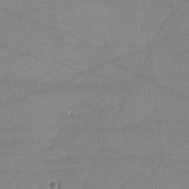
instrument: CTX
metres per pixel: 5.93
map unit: lHvf
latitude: -11.6911
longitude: -102.5734
